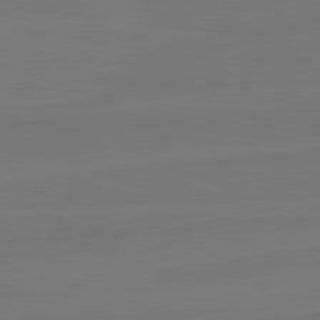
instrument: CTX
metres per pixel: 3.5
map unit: lApd
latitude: 82.4601
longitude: 164.2173
